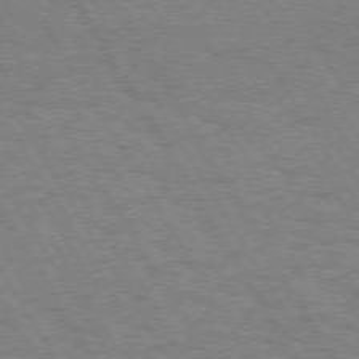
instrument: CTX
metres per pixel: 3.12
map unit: Hpe
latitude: 73.2726
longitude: -128.8947
